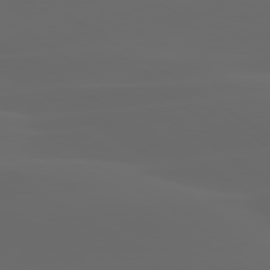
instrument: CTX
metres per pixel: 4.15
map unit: lApd
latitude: 80.0822
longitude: -95.2537
